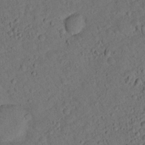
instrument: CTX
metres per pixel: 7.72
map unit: lHvf
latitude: 14.3090
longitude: 178.4062
